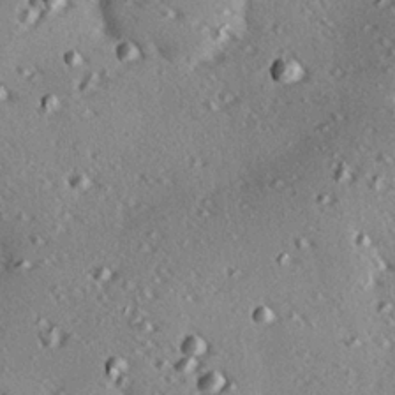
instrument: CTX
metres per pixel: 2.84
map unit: eHh
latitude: 22.3467
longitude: -90.0822
